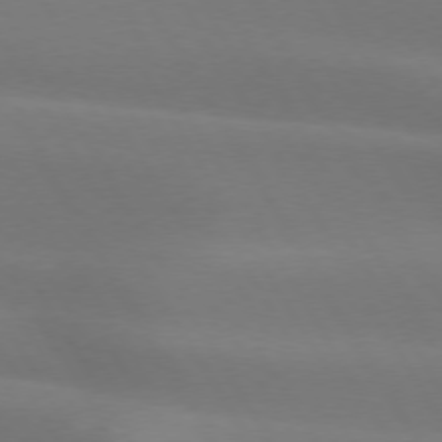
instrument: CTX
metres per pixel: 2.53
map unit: lApd
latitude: 73.7072
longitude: -49.1970
